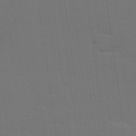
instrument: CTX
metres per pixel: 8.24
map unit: Hve
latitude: 27.2915
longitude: -91.4615
